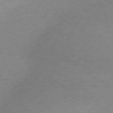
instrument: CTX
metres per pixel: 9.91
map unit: lApd
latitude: 79.3860
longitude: -152.5546
